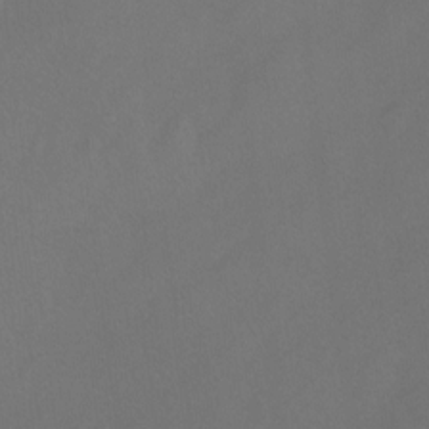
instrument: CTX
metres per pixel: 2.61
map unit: Hto
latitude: -12.6896
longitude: -40.4789
